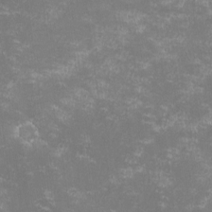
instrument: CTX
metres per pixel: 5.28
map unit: lHvf
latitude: -14.4629
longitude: -100.4790
